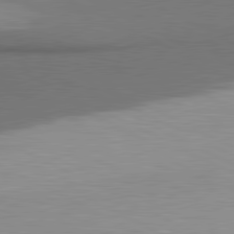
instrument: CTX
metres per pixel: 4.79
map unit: lApd
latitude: 80.9703
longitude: 175.6343
